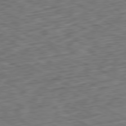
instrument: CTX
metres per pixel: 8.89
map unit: Ap
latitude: -80.7463
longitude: -69.6505
